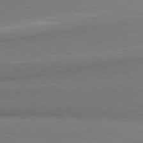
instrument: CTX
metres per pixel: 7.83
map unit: lApd
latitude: 80.6113
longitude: 167.4454
